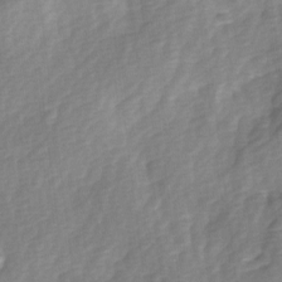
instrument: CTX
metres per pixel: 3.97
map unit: Ave
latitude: 0.4979
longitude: -112.1389
